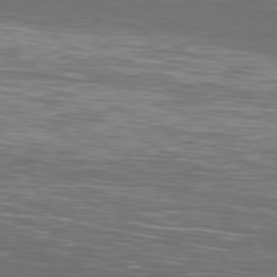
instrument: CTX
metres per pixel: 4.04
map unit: Ap
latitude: -79.8611
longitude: -72.9136
